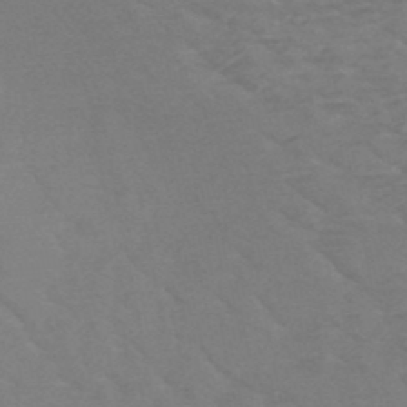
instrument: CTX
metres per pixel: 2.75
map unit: HNb
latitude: -49.4833
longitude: -47.5749
